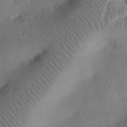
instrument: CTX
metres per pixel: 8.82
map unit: eHh
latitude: 25.2914
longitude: -69.2348
